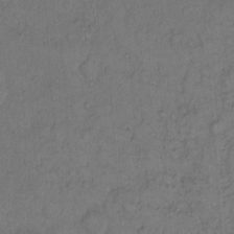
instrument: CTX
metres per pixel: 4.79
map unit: Hto
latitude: 12.3090
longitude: -57.0458
